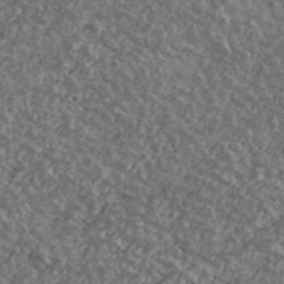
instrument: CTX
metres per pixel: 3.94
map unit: Ave
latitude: 40.8569
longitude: -108.1388
